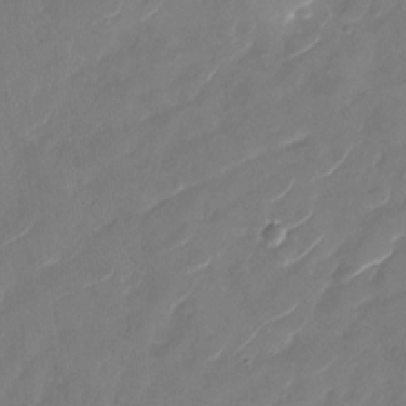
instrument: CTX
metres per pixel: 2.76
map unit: Nhu
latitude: -29.2376
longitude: -72.3468
